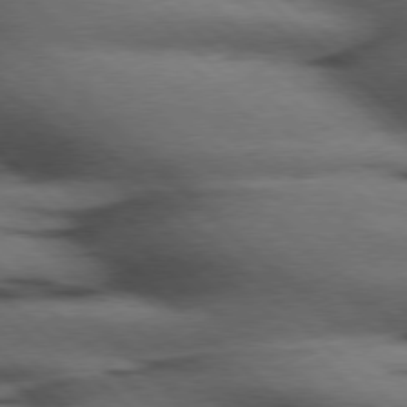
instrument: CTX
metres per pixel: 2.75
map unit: Hpe
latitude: 77.3292
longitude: -155.8016
